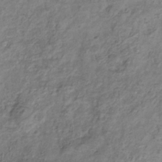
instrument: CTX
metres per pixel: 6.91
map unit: Hve
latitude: -33.8801
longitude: 89.3320
